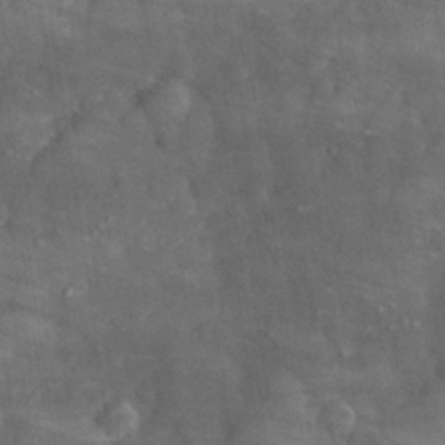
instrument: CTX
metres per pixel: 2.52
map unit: eHh
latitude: 31.4427
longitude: -70.5546
